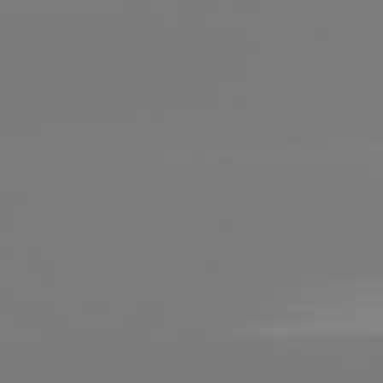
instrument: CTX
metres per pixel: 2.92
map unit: lApd
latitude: 81.7450
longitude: -159.1214
